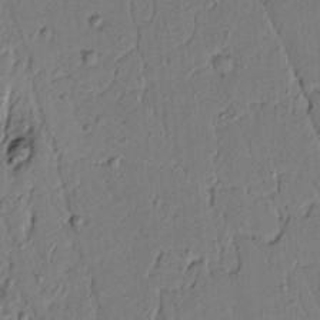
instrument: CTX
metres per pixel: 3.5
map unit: lAvf
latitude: 5.2915
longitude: 165.6533
